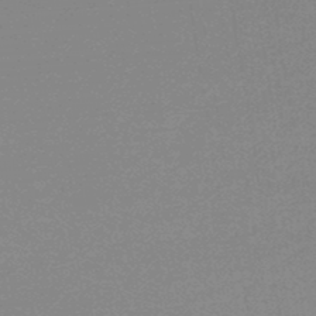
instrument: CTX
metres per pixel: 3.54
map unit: lHb
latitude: -45.7478
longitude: 58.8030
